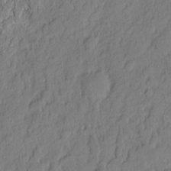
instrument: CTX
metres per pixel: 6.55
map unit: eHh
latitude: 6.3845
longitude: -76.1955
